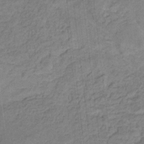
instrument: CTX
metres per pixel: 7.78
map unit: lHb
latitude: -30.5762
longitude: 65.8800
